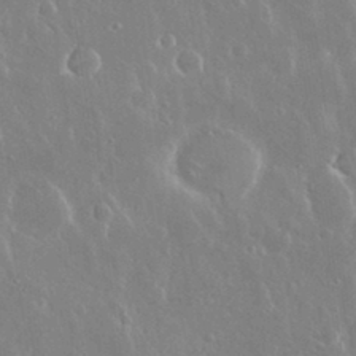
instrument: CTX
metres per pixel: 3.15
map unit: Nhu
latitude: 30.5357
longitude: -56.4412
